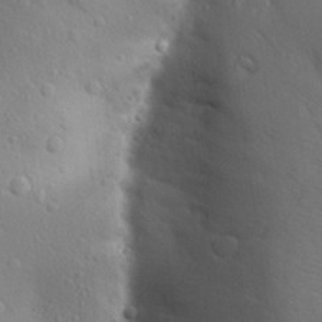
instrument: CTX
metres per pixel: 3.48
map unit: Aa
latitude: 25.5749
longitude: -148.1389
